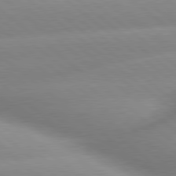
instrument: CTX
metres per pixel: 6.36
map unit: lApd
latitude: 80.0633
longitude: -160.3278
